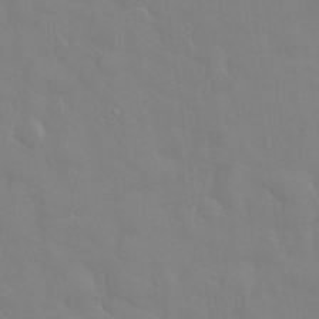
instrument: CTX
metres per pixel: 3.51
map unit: eHh
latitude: 33.1592
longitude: -60.3278
